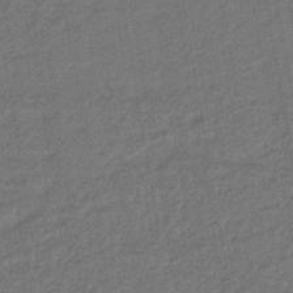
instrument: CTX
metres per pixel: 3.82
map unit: lHb
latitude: -42.7841
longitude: 60.8975
